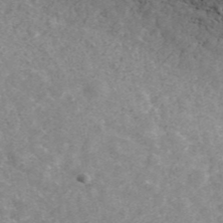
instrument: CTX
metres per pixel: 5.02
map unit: ANa
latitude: 43.0647
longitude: 25.4643
